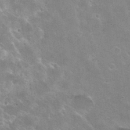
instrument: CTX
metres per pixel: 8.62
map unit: Hto
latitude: 30.6491
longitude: -45.3481
